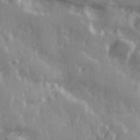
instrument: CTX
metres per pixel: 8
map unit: Hve
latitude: 26.2523
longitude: 147.0108
